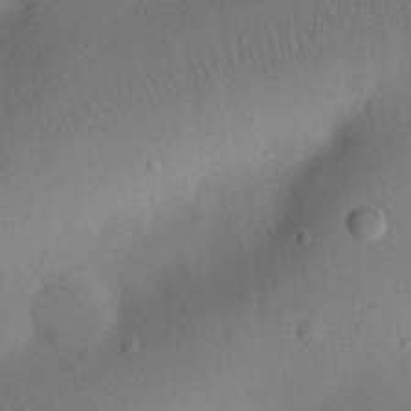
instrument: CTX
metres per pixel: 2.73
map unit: eHh
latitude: 25.0836
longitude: -70.5546
